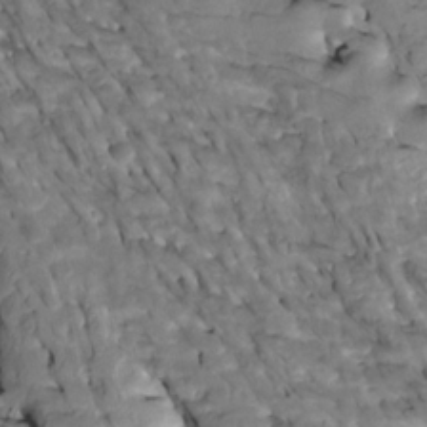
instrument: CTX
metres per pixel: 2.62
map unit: Htu
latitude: -2.8974
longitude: 149.9556
